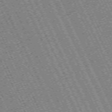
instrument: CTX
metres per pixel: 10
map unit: Hpe
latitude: -71.0864
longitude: 9.7855
